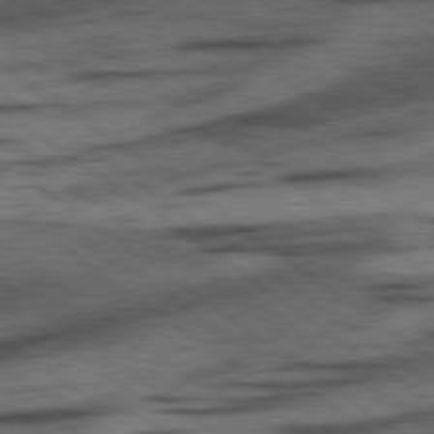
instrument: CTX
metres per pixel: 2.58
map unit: lApd
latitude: 78.4034
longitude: -53.1781
